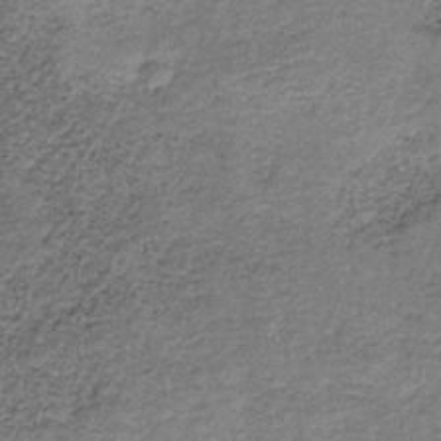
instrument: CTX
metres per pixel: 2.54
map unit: HNb
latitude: -35.5021
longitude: 53.1998
